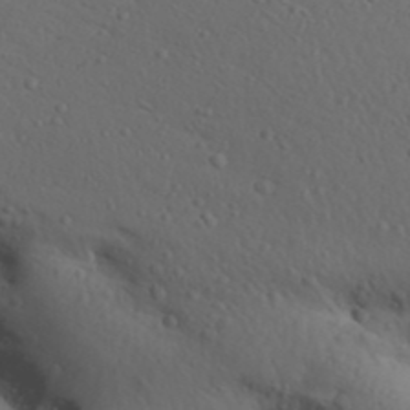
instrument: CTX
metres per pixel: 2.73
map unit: Aa
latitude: 31.2348
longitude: -146.0444
